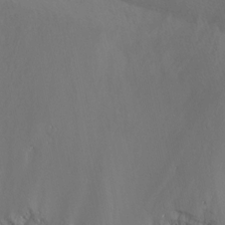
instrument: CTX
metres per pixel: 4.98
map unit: Nhu
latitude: -13.4455
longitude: -66.0444
